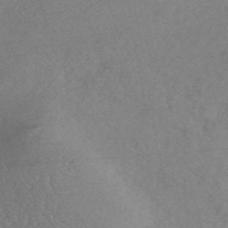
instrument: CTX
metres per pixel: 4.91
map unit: HNhu
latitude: -45.3321
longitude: 93.0675
